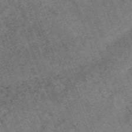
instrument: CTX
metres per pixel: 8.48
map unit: HNb
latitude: -54.6519
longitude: -47.8962
